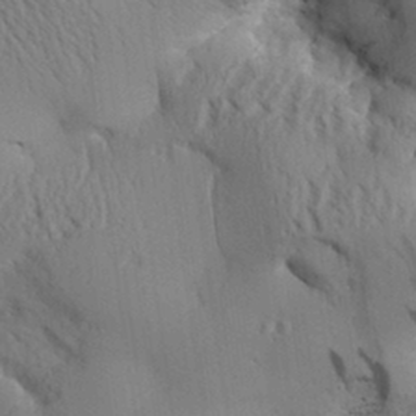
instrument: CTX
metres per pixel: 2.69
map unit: Aa
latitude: 31.3671
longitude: -142.4223
